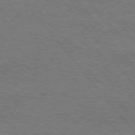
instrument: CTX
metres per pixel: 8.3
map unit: Hpe
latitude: 75.3482
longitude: -151.7260
